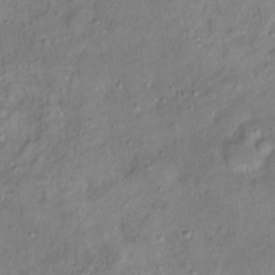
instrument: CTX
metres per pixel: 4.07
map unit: Ht
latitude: 14.1011
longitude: -41.0458
